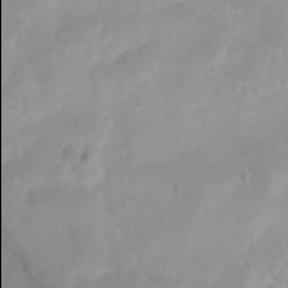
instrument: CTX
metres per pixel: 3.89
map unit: Htu
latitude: 3.5749
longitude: -21.9906
